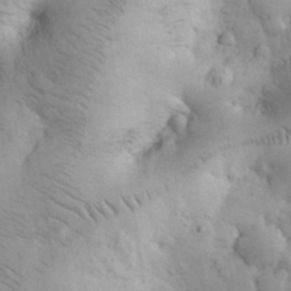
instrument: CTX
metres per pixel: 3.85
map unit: eHh
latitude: 31.6694
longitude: -68.2523
